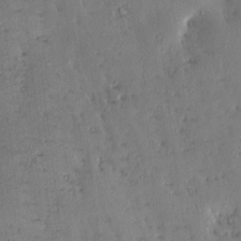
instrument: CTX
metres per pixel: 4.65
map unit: eHh
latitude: 0.0255
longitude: 18.9542
